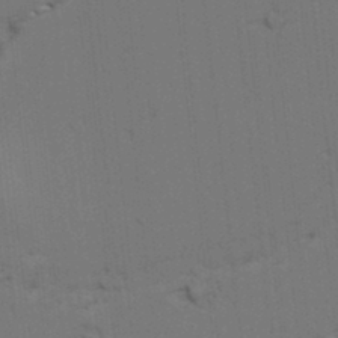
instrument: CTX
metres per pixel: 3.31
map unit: lAvf
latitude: 25.9528
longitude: -111.9150
